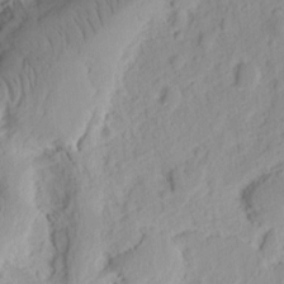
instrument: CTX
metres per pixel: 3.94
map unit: Ht
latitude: 9.1403
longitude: -74.7813
